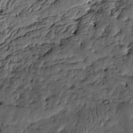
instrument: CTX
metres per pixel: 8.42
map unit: Htu
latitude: -6.1417
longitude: -178.7813
